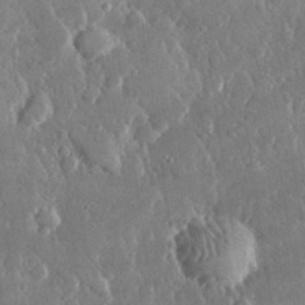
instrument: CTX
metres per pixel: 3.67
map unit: lHvf
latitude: 30.7625
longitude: -92.7624
